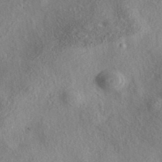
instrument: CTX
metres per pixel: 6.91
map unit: eAb
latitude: 39.3859
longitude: 112.1984
